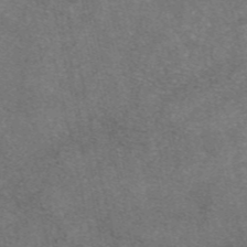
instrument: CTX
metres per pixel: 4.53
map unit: eAb
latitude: 46.9514
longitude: 104.9164
